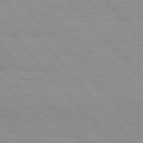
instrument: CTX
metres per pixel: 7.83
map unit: Hpe
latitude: 76.2900
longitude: -153.8961
